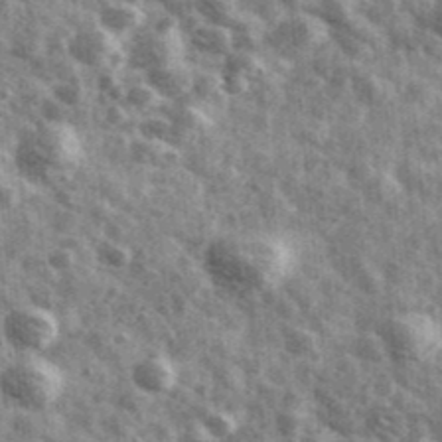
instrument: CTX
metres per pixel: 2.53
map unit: Ave
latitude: 42.0444
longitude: -107.0836
